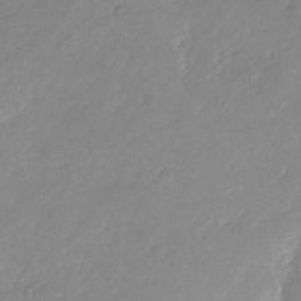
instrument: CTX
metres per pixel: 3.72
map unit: Nhu
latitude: -24.0283
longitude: -69.6127
